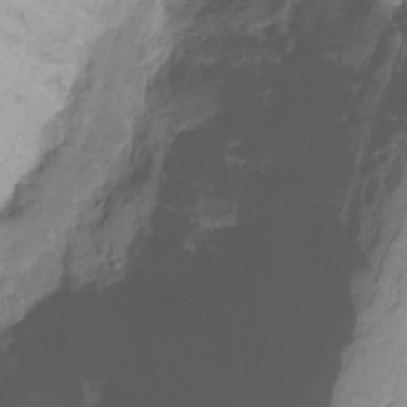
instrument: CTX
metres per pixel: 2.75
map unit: Ht
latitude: -16.0661
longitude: -43.5938
